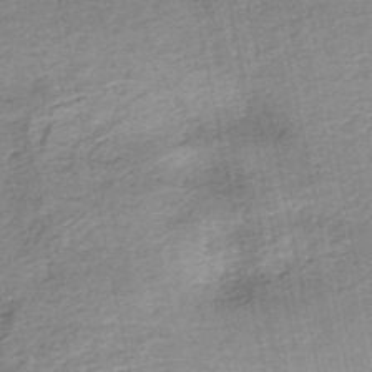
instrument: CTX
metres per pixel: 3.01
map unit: HNb
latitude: -50.3306
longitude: -50.1388
